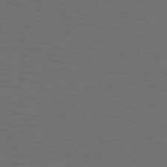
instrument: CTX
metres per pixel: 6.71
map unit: Hpe
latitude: 74.7435
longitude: -125.5371
